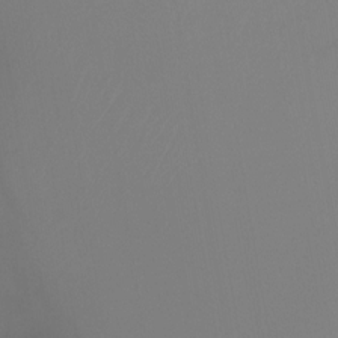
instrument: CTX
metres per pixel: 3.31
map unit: Ht
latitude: -17.3321
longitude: -46.4034
